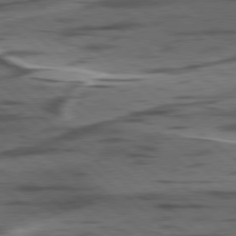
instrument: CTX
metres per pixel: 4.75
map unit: lApd
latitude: 78.6491
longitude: -49.5749
